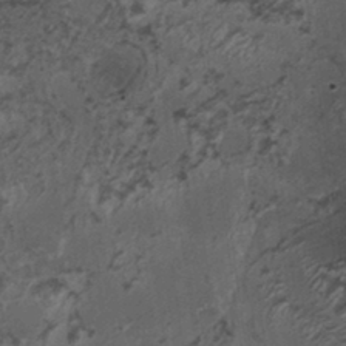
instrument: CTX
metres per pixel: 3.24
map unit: HNhu
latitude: 5.9906
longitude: 0.4440
